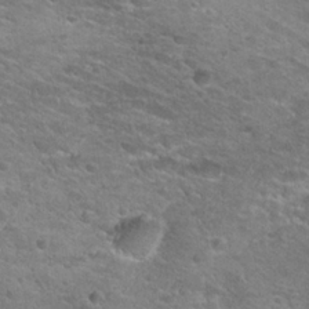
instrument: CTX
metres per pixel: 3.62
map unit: Hto
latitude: 24.9702
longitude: -49.7450
